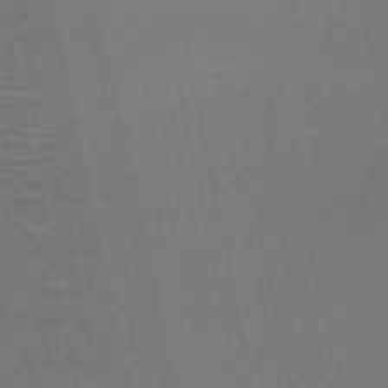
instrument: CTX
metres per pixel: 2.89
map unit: HNb
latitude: -50.8975
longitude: -42.2712
